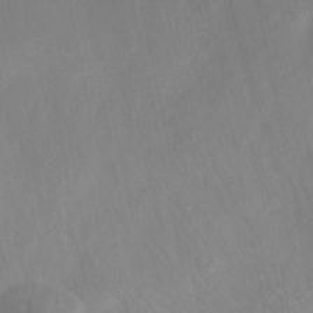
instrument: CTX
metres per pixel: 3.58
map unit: ANa
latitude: -37.5966
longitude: 95.3131
